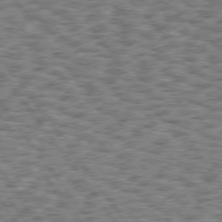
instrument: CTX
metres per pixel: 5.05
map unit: Hpe
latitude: 75.3860
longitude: -134.1577
